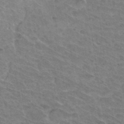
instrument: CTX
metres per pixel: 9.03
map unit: Hto
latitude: 33.8205
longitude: -41.7638
